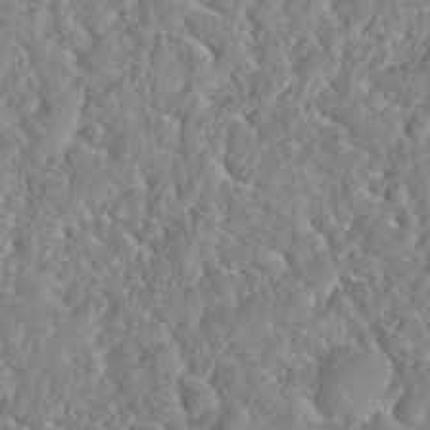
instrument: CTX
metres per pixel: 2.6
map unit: Nhu
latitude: 31.5938
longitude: -51.1214
